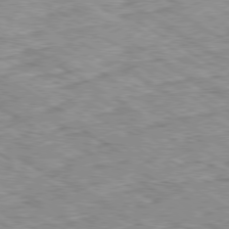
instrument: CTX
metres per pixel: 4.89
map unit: Ap
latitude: -80.0472
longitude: -49.1592
